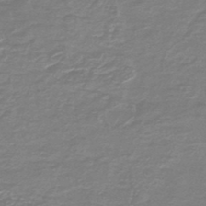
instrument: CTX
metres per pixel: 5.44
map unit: HNb
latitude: -47.0486
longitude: 52.5384
